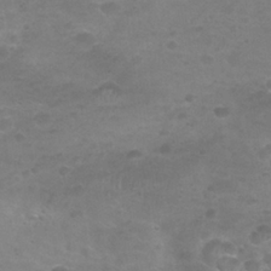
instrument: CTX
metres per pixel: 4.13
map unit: Nhu
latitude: 25.6127
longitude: -52.8191
